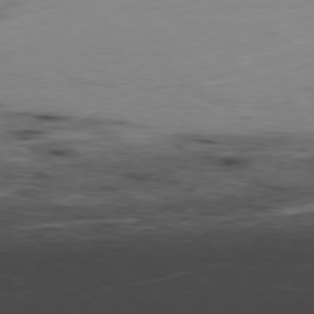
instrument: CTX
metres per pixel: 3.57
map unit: Hpe
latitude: -78.8786
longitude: 13.1809
